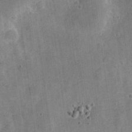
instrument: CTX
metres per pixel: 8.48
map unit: Nve
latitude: -25.8800
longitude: 105.5966
